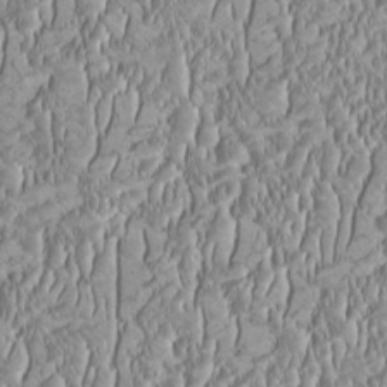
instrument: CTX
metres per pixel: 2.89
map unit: HNhu
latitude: -0.6708
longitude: 1.1432
